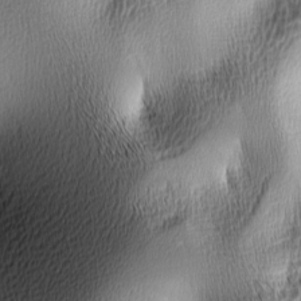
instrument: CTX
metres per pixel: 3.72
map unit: lAa
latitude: -5.0864
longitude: -122.4223
